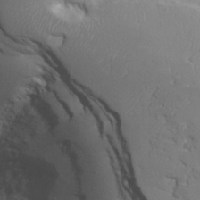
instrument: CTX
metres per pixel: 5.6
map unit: Aa
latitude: 31.4994
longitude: -143.6127
